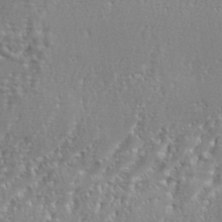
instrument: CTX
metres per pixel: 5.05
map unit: eHh
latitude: 34.8380
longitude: -133.8772
